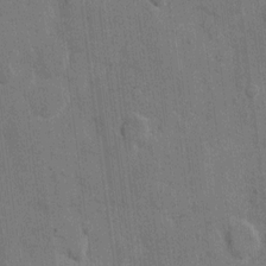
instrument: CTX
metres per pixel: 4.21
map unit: eHh
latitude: 10.9892
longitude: -66.3845
